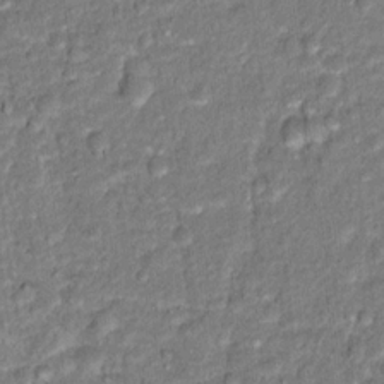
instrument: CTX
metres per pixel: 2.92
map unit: Hto
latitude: 15.3482
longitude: -38.4979
